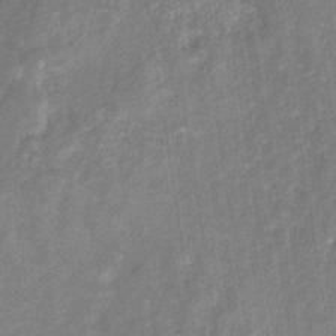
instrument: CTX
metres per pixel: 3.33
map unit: eHb
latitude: -34.4062
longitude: 74.6519
